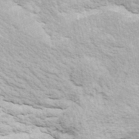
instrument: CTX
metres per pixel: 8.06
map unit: ANa
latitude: 40.6301
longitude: 30.3117
